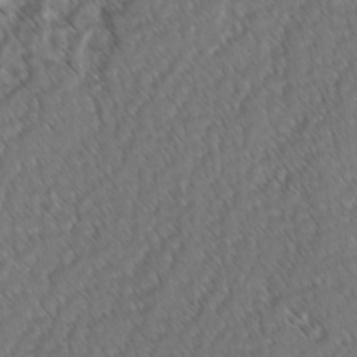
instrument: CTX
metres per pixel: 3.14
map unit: lAvf
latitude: -3.2753
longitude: -114.2144
